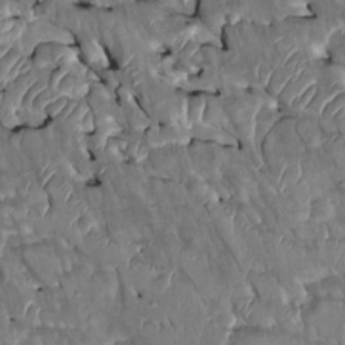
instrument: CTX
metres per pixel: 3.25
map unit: Htu
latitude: -0.2173
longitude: 147.8422
